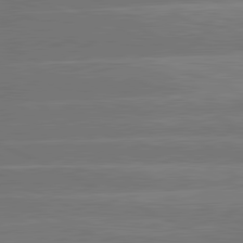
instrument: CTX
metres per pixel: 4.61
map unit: lApd
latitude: 81.4804
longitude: -135.1214
